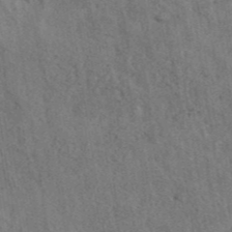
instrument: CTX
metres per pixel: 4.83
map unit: ANa
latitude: 41.6316
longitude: 14.0283
